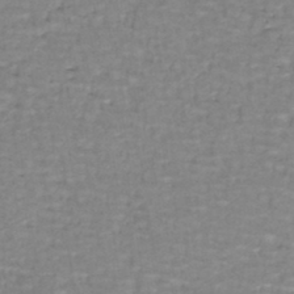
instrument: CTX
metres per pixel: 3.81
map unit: lHb
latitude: -44.4251
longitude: 58.3873
